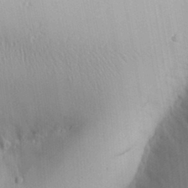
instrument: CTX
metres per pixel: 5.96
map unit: Aa
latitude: 31.9906
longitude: -140.5167
